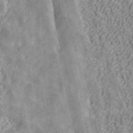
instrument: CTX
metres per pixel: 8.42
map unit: ANa
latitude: 40.2711
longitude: 34.8786
